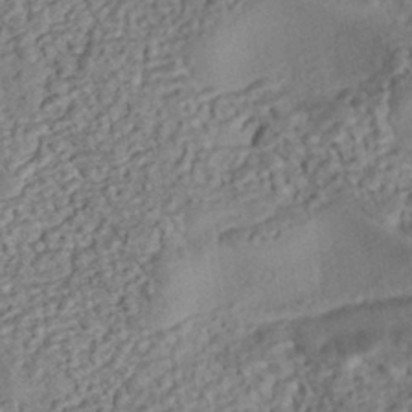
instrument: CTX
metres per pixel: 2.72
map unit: eHh
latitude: -43.0864
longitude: 121.0108
